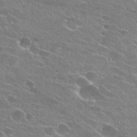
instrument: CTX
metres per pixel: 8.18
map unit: Hto
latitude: 24.8380
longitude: -43.6127
